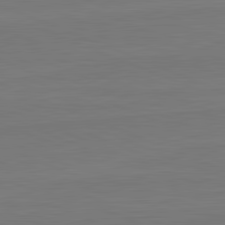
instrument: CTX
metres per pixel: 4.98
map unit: lApd
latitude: 82.2900
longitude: 166.1984
